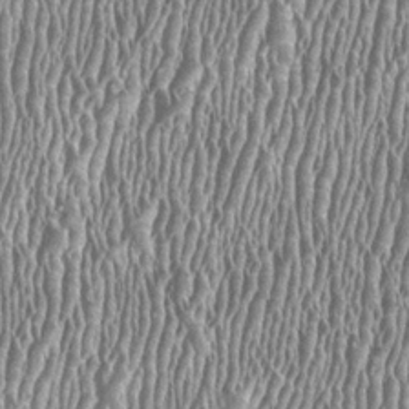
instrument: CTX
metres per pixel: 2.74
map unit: HNhu
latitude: 0.6490
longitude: 0.1228
